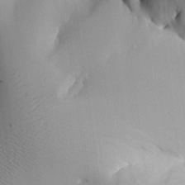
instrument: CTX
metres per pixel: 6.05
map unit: Aa
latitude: 25.4615
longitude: -129.6316
